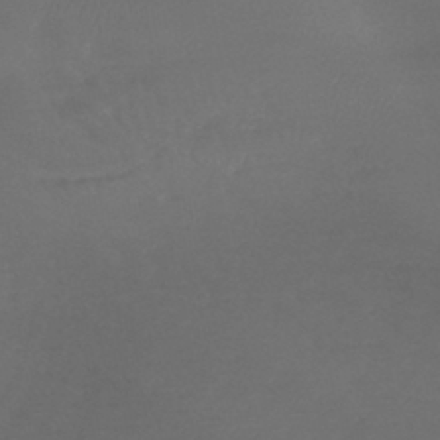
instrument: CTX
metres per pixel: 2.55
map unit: lHb
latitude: -42.6896
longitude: 68.7652
